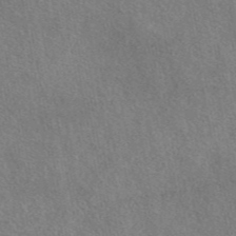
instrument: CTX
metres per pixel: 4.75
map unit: eAb
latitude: 45.4615
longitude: 113.2943
